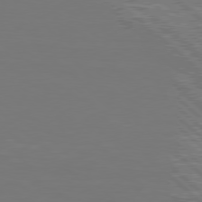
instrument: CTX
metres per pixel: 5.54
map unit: Hpe
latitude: 78.1200
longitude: -121.3482
